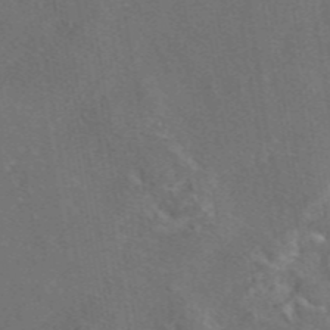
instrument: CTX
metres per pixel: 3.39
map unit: eAb
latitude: 46.6113
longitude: 109.5210
